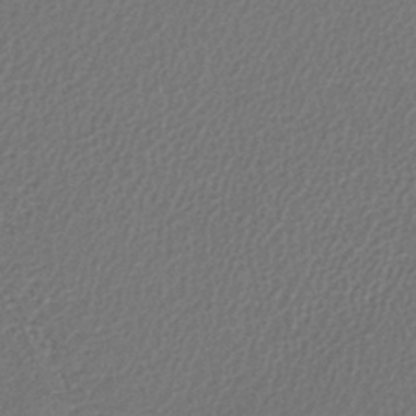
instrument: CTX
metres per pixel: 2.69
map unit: lHb
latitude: -40.8597
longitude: 70.8975
